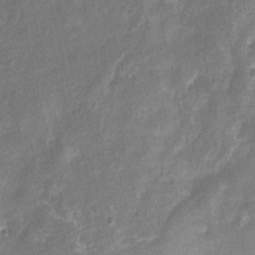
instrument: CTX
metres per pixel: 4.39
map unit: Nhu
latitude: 3.4993
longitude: -16.3467
